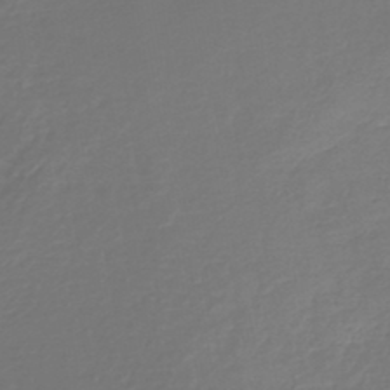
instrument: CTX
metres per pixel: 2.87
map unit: lHb
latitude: -45.7478
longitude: 61.5966
